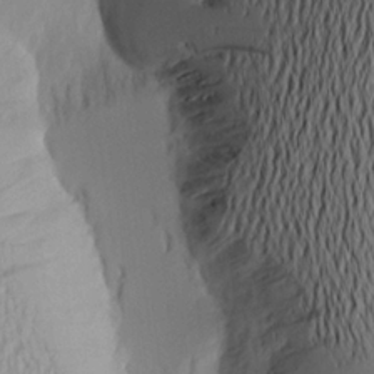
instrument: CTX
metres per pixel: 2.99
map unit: Aa
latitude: 20.5546
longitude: -144.8947
